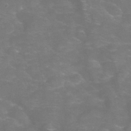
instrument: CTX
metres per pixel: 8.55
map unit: Hve
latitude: -30.7652
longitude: 95.3509
